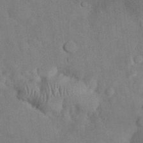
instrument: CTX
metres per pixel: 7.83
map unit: Nhu
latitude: 26.9514
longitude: -70.1389
